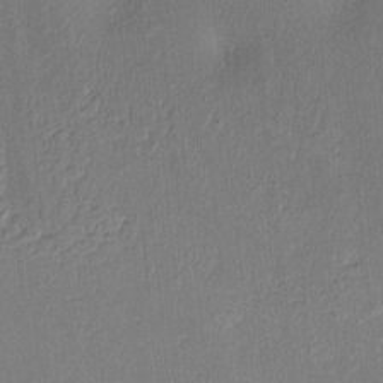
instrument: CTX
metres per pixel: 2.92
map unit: Hve
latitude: -9.5777
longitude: 175.1809
